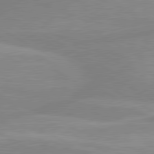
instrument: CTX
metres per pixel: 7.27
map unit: lApd
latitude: 80.4412
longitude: -168.2334
